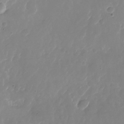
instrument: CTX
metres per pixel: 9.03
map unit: Nhu
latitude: -25.7666
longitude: -72.4601
